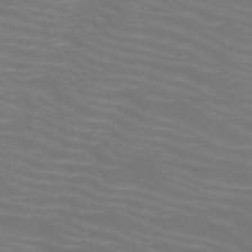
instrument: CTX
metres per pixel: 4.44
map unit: HNb
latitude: -49.8423
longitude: -50.4034
